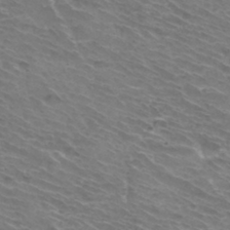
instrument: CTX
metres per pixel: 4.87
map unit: Hto
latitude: 33.4804
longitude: -43.4049
